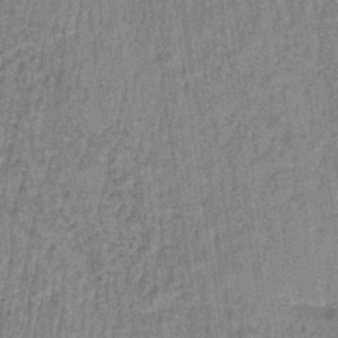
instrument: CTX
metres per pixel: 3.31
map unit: lHb
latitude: -35.6911
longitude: 63.8233
